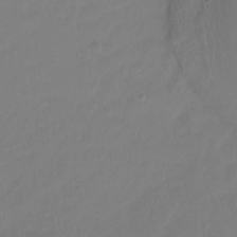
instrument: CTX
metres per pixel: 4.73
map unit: Htu
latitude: -16.0472
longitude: -46.4790
